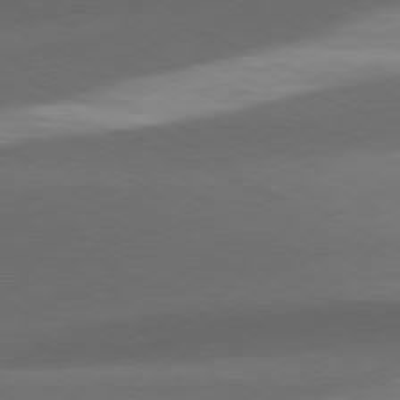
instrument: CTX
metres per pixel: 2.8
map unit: lApd
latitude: 81.6694
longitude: 132.9920
